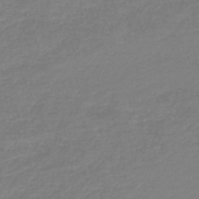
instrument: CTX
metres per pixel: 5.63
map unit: lHb
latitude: -44.7274
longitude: 60.4629
